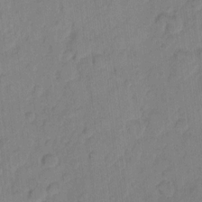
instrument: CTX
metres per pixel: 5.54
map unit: eHh
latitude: 9.7072
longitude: -65.4237
